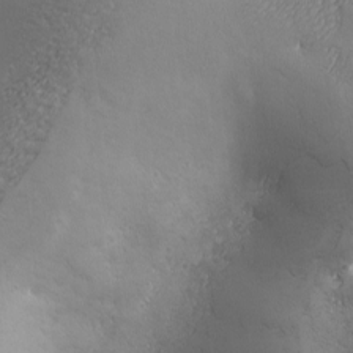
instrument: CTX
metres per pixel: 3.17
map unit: Ave
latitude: -6.9352
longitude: -121.1403
